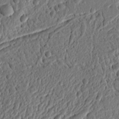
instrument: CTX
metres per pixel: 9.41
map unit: Ht
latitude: 11.6505
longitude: -75.6505
